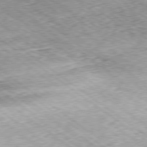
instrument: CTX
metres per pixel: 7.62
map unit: Hpe
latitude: -79.2754
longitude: 7.0864
